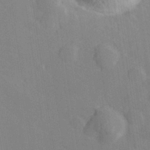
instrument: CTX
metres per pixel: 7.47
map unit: lHvf
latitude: 26.8380
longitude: 143.6532
